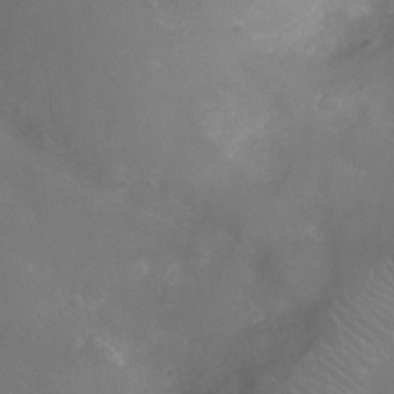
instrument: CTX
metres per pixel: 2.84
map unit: Ht
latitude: -7.5021
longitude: -19.1025
